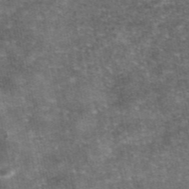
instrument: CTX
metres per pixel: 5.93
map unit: eAb
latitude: 46.7058
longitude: 103.6722
